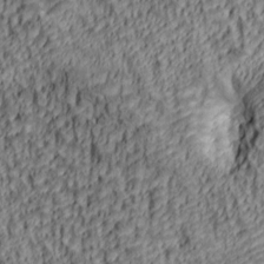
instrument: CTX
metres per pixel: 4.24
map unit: lAa
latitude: 5.0458
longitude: -114.8946
